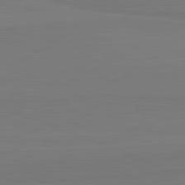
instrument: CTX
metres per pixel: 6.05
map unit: lApd
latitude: 82.2711
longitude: 165.7478
